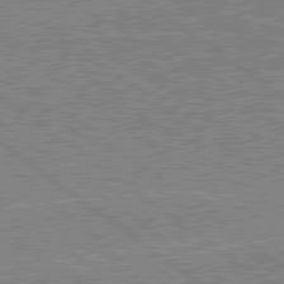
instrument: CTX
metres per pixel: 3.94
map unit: lApd
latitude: 79.5182
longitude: 167.4265
